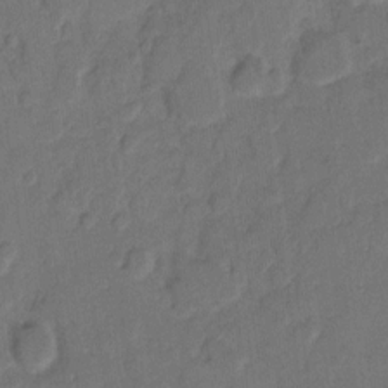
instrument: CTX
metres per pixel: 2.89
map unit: eHh
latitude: 9.2537
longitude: -64.3467
